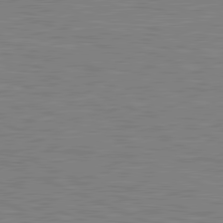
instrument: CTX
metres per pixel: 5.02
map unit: lApd
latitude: 81.3671
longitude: -171.6316
